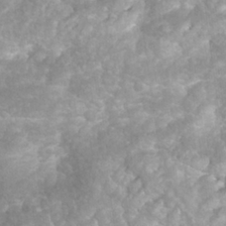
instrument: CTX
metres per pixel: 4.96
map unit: Nhu
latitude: 26.4979
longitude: -63.3482
